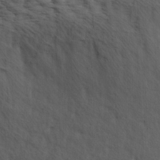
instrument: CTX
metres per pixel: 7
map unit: Hve
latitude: 23.8394
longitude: -97.0647
